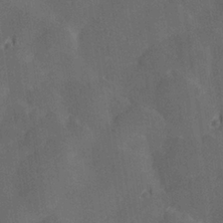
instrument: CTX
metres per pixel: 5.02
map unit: Hve
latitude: 28.3656
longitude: 144.8786
